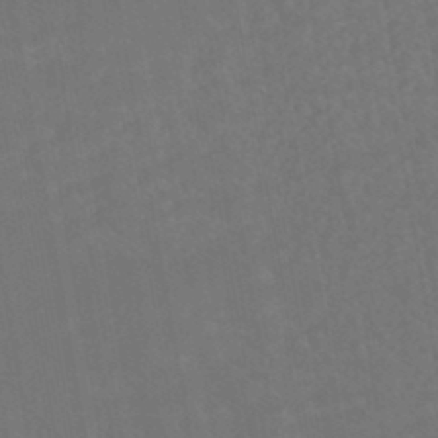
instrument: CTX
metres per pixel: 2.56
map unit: HNhu
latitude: -45.7100
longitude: 93.0675
